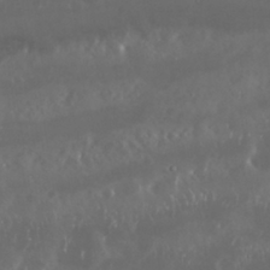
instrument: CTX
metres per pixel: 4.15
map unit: Nhu
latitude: 29.4993
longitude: -58.7057
